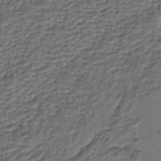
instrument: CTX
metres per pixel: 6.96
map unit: HNhu
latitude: -42.1605
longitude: 107.5022
